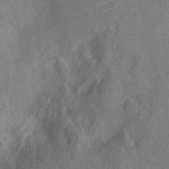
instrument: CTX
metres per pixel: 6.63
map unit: Ht
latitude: -11.3888
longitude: -24.4978
